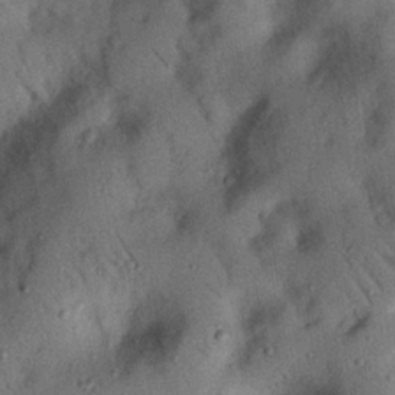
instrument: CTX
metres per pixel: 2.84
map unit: eHh
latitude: 25.6693
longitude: -76.0255
